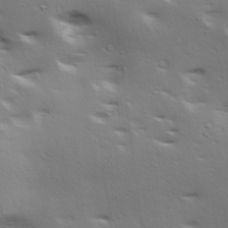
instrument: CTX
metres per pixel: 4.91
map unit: lAa
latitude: 18.3845
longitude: -138.2900
